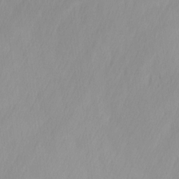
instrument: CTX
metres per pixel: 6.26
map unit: Ave
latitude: 13.0648
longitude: -105.7639
